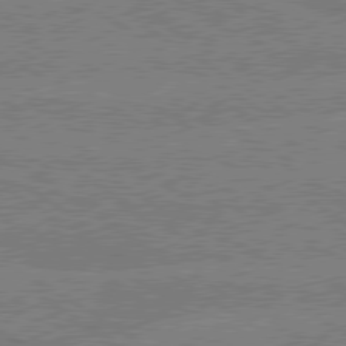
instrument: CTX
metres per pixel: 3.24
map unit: lApd
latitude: 79.4049
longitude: -133.4615
